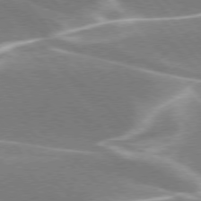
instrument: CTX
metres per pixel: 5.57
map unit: lApd
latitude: 76.1200
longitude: -63.1403
